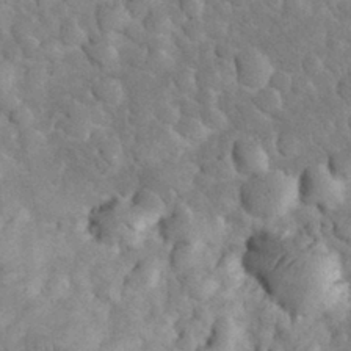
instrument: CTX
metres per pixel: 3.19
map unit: eHh
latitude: 32.5357
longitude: -65.6127
